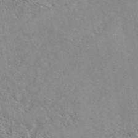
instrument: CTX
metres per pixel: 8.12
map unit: eAb
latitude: 45.9150
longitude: 110.5951
